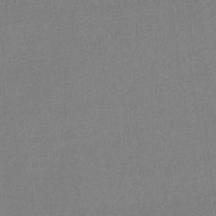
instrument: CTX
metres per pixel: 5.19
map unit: eHb
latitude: -33.9367
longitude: 68.0283
